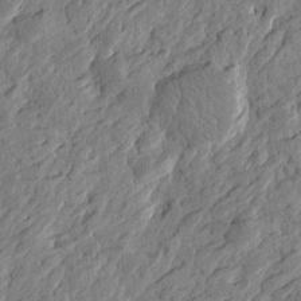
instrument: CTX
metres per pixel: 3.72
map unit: Htu
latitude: -2.7841
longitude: -179.2159
